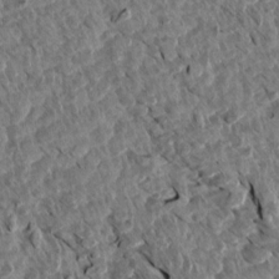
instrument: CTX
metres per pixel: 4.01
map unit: Aa
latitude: 14.3090
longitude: -141.1403
